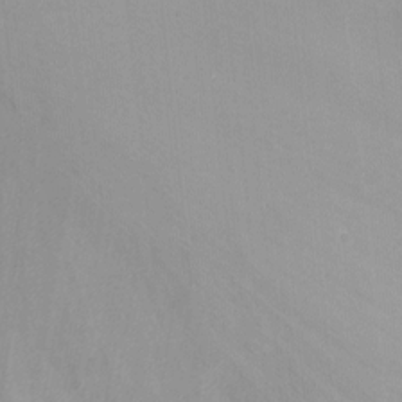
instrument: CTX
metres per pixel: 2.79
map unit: Nhu
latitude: -8.6518
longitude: -48.9514
